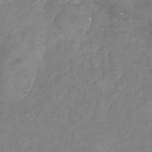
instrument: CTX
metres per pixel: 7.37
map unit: Nhu
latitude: -23.1053
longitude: -57.6693
